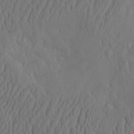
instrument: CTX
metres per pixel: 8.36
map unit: eHh
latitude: -2.4251
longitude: 16.1228
